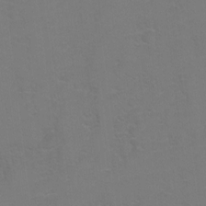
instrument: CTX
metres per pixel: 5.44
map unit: Hto
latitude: 6.4034
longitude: -31.0459
